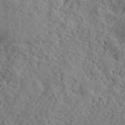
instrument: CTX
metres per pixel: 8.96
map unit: lHvf
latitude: 40.0633
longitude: -87.4048
